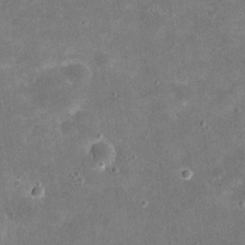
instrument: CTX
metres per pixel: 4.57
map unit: eHh
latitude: 20.4979
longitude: -65.4615
